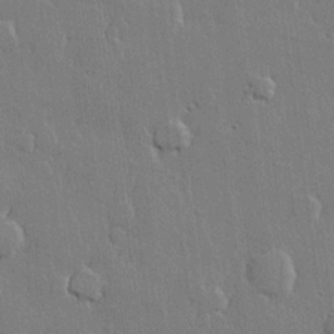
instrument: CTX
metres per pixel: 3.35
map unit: lHvf
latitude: 21.8773
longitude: 146.7652
